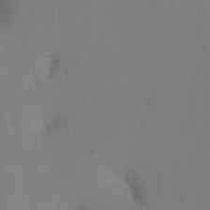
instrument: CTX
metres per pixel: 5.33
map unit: Hto
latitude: -6.5762
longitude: -48.5735
